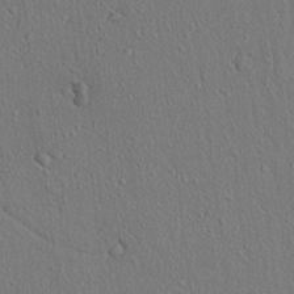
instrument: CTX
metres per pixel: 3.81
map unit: lAvf
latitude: 7.3671
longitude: 167.7667
